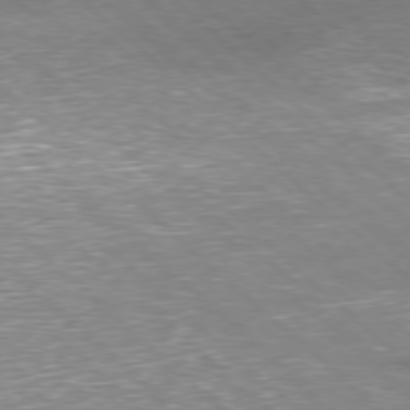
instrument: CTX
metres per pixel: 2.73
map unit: Hpe
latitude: -78.1228
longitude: 15.8045
